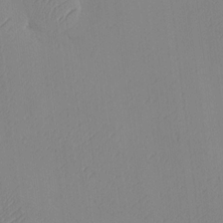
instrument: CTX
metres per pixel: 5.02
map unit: HNhu
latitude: 10.0633
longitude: 15.3510
